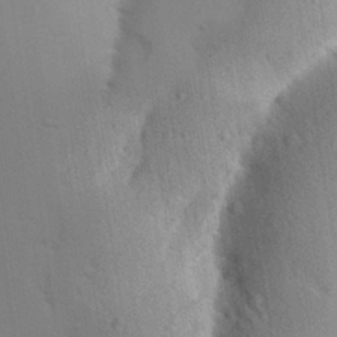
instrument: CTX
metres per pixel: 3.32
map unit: Aa
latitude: 28.5357
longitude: -146.8947
